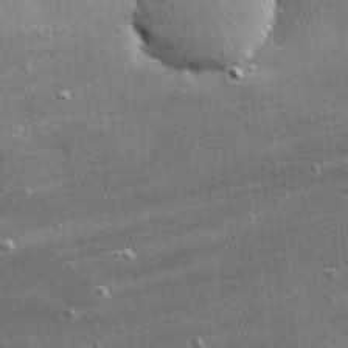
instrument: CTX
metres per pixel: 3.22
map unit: Hve
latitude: 28.2711
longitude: -90.6113
